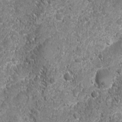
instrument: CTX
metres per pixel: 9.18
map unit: Ave
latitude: -10.5007
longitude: -119.8205
